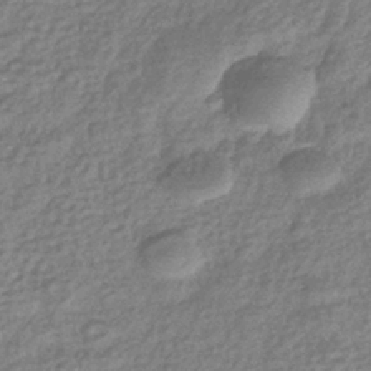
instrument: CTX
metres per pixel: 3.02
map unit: eHb
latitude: -37.9367
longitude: 80.8219
